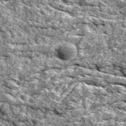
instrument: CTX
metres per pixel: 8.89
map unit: Ave
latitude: 18.6490
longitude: -134.8002
